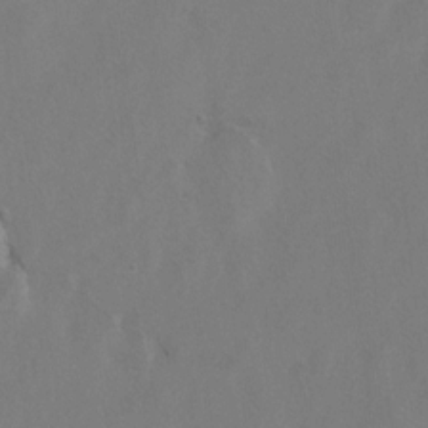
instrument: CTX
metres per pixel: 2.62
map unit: Hto
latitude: 8.5357
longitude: -34.9135
